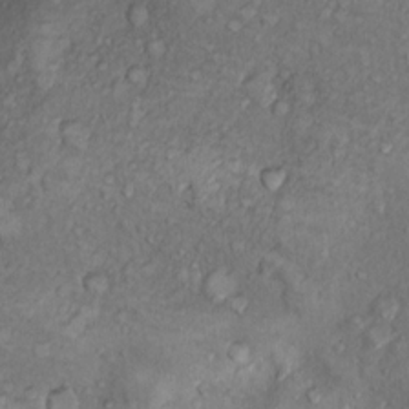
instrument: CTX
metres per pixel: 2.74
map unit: Nhu
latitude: 9.8206
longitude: -25.2725
